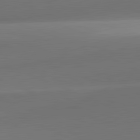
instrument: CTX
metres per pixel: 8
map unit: lApd
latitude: 81.8961
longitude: 142.5951
